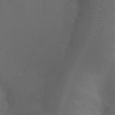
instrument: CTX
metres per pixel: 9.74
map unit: Ht
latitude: 1.6882
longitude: -22.3278
